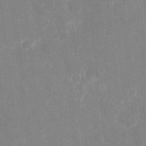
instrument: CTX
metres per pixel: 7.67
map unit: eHh
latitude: 7.2726
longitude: -69.4616
